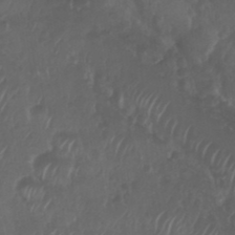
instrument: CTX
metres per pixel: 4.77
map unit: Nhu
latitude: 29.1592
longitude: -56.5167
